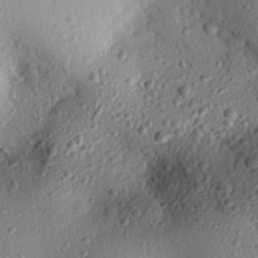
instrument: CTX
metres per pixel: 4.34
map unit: eHh
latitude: 26.0822
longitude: -76.2900
